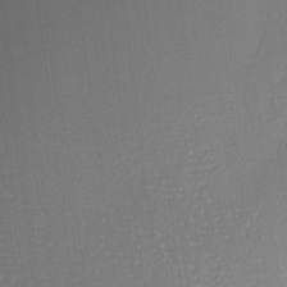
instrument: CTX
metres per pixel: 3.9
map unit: eHh
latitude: 3.9150
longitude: -74.4790
